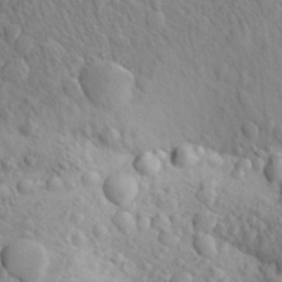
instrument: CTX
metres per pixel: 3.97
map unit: Aa
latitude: 27.4049
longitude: -149.1970
